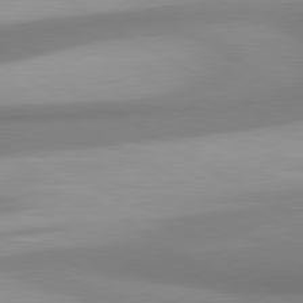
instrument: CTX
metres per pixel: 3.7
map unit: lApd
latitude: 80.7057
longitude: 175.5777
